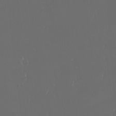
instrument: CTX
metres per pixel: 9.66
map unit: eHh
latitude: -3.0675
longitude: 20.2928
